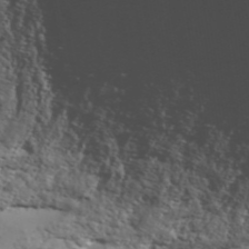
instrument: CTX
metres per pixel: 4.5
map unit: ANa
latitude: 42.2712
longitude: 50.5951
